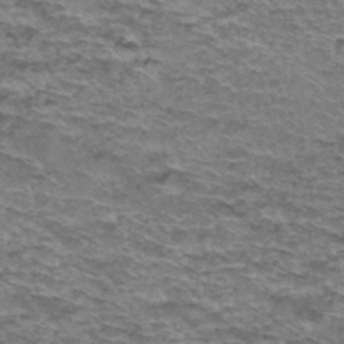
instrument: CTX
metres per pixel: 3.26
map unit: Hto
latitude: 36.9136
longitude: -43.0270
